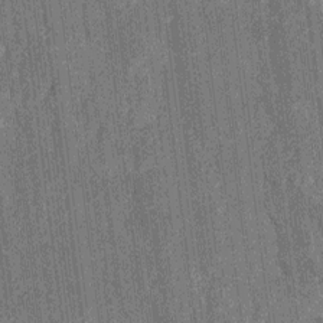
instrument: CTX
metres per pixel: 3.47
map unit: Htu
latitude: -6.9919
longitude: 155.3320
